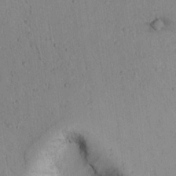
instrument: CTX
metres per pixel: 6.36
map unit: lAvf
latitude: 8.8758
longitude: 167.9556
